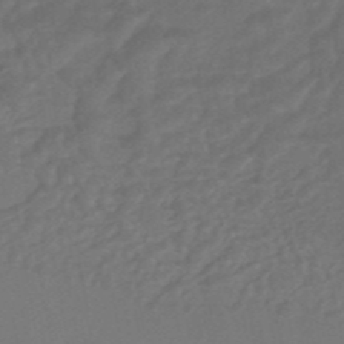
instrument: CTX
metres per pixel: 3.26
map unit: HNhu
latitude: -46.7652
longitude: 91.4833
